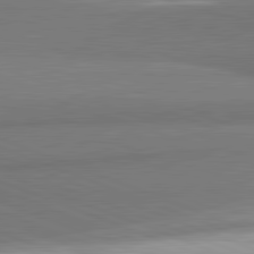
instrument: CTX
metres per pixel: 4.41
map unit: lApd
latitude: 82.3656
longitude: 160.3684
